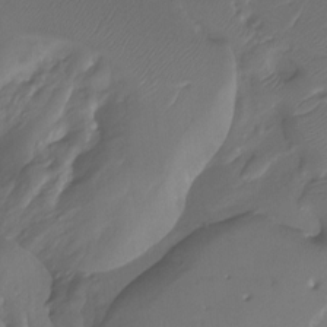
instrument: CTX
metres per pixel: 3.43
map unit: Ht
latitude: -15.5777
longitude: -44.5168
